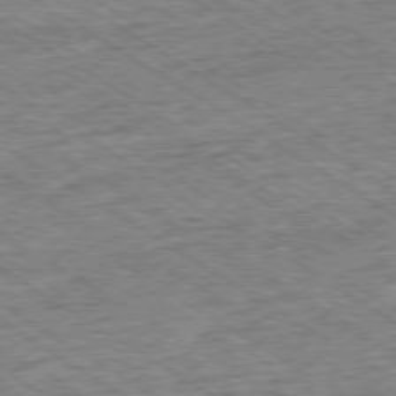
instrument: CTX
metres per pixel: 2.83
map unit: Ap
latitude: -79.5210
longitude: -79.9150
